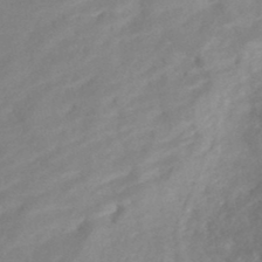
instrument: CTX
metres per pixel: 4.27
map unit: Nhe
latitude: -48.5385
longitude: -172.1766
